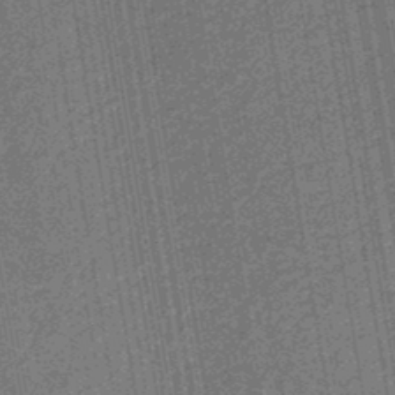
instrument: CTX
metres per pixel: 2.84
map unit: eHb
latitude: -30.3684
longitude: 70.2362
